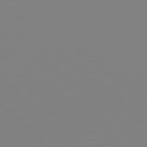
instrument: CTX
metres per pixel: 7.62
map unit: Hpe
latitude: 77.8583
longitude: -172.1388
